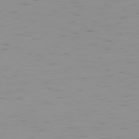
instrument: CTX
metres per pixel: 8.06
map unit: Ap
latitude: -78.1605
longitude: -64.3467
